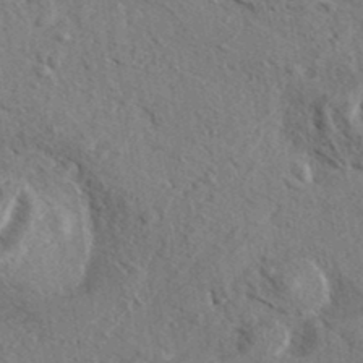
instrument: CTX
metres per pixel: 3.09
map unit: eHh
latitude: 36.7435
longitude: -138.3278
